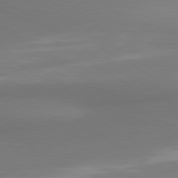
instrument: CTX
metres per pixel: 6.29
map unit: lApd
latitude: 80.1956
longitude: 175.2753
